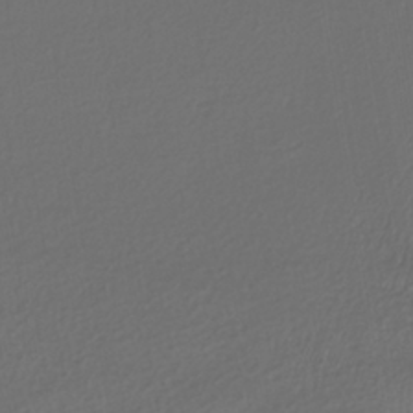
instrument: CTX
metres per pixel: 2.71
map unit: lHb
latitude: -38.7463
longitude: 71.0864
